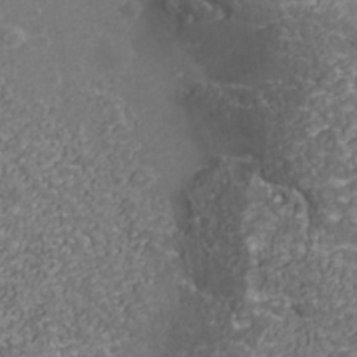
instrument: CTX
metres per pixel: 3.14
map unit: Nhu
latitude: -39.0676
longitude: -83.4048
